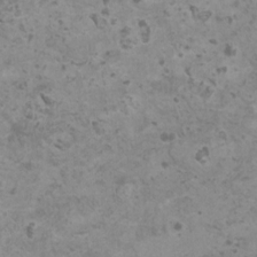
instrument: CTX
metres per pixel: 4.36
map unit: HNhu
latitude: 0.7057
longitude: 2.8597
